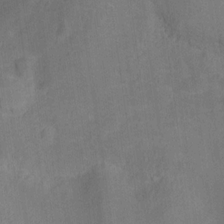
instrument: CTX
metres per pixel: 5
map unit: Ht
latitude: 13.2915
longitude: -41.1214
